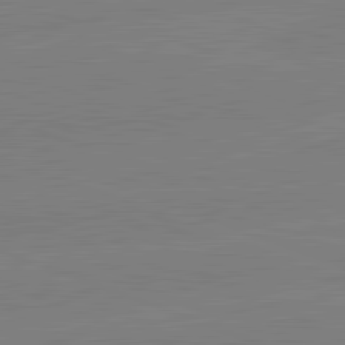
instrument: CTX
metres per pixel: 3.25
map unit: lApd
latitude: 82.2711
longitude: -158.0444
